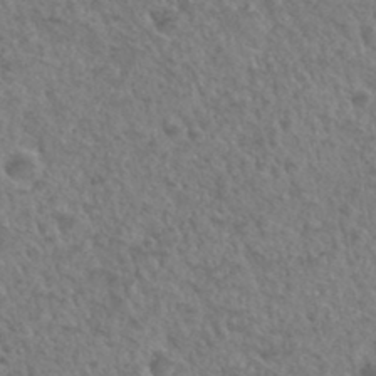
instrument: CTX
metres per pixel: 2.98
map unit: Hto
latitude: 32.4979
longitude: -49.8583
